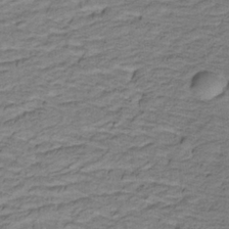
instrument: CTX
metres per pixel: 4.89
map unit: lHb
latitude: -32.6141
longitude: 65.4266
